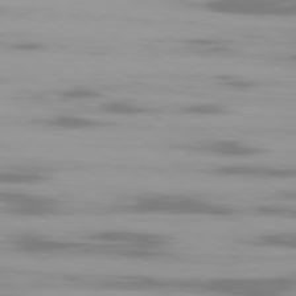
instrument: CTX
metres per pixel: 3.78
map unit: Ap
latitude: -79.6721
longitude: -102.0822
